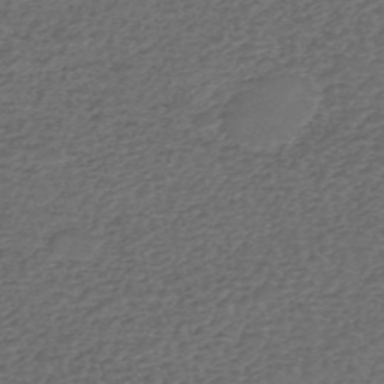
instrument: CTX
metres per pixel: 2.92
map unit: eHh
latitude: -54.9164
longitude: -89.9528
